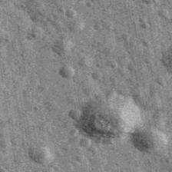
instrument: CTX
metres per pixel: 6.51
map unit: Ave
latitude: 40.5546
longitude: -106.4412
